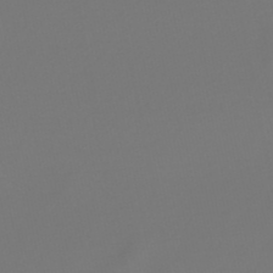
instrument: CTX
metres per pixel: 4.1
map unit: lHb
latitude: -47.5399
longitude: 72.5951
